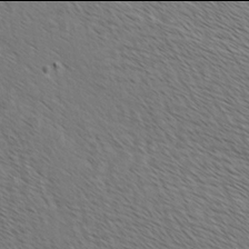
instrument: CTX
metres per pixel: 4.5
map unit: lAvf
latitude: -2.0094
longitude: -113.2348
